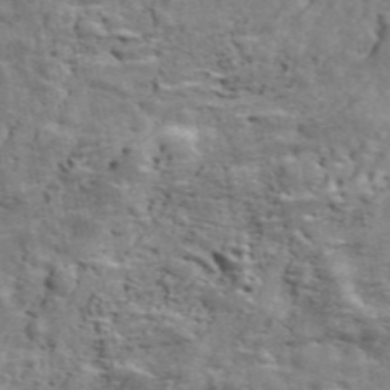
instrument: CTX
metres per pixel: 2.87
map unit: ANa
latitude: 48.3278
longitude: -81.8205
